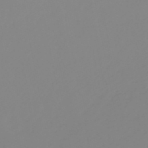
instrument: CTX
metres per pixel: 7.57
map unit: lHb
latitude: -49.1242
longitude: 74.4818
